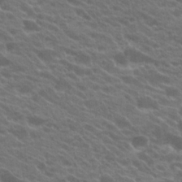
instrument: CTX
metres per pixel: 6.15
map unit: Hto
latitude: 22.7813
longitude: -37.6316
